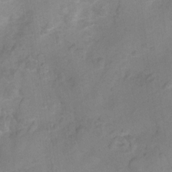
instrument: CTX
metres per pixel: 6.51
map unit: Hto
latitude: 7.0269
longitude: -36.5924
